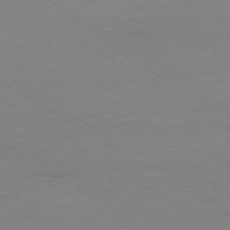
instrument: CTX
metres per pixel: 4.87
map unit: Ap
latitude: -79.0108
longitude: -84.3278
